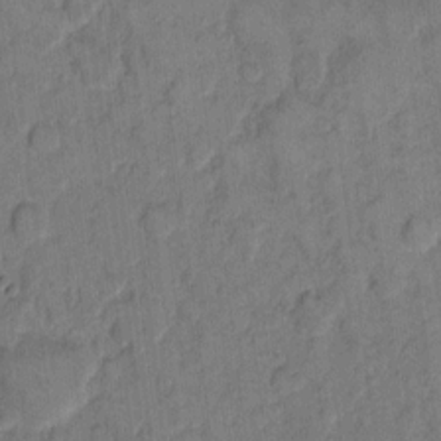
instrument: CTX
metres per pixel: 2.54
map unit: eHh
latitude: 11.9717
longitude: -65.7827
